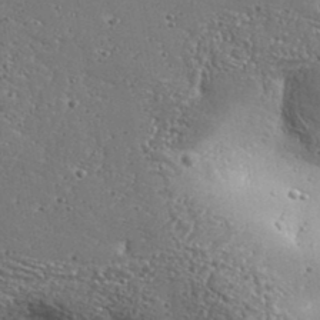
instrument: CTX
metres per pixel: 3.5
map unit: Aa
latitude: 32.3089
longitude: -133.8772
